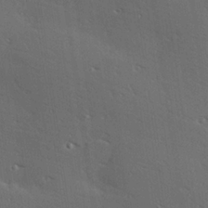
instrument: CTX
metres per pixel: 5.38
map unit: Hve
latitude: 26.1200
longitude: -91.8205
